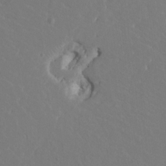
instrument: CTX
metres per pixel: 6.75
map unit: HNhu
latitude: 6.8947
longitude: -6.2900
